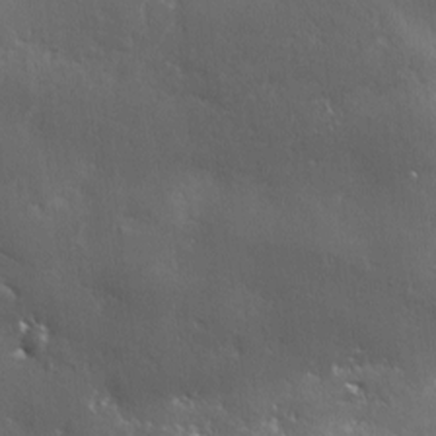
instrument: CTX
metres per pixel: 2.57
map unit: Ave
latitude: 0.6301
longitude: -113.8772
